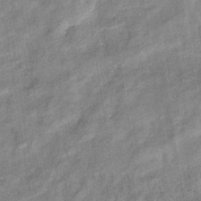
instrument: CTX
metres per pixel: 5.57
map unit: eHb
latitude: -37.9556
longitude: 77.7478
